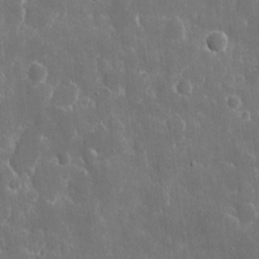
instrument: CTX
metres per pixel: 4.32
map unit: eHh
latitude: 9.3293
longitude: -70.1956
